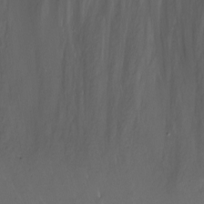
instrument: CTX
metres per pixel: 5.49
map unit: eHh
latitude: -5.9178
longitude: -78.1200
